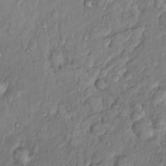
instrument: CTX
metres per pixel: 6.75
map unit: Hto
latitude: 14.1956
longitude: -29.8583
